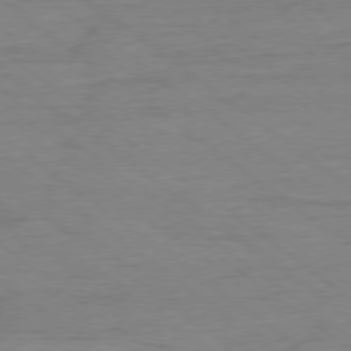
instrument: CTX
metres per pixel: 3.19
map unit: Ap
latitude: -78.6518
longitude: -77.4426
